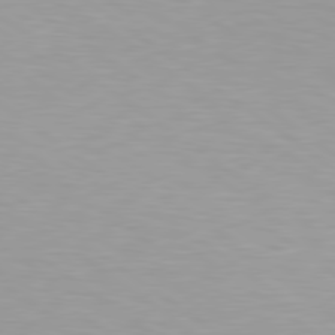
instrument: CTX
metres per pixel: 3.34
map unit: Hpe
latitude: 79.5938
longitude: -129.1781
